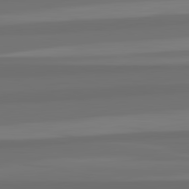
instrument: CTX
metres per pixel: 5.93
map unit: lApd
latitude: 82.8946
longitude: 164.7275
